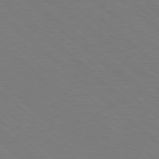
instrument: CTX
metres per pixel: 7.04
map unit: Hpe
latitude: 78.0633
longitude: -150.7435
